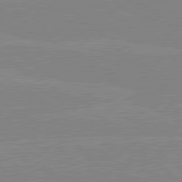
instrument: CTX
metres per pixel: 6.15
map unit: lApd
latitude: 80.1956
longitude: -125.7638
